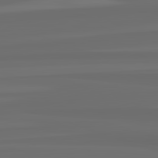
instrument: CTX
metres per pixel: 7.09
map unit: lApd
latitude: 82.8946
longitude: 163.4076
